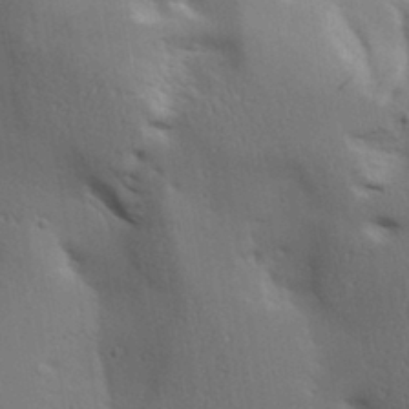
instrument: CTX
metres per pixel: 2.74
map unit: lAa
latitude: 18.6868
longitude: -138.5168
